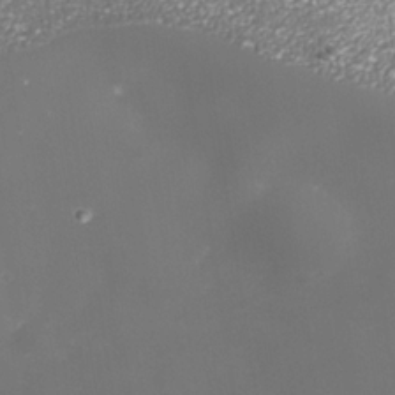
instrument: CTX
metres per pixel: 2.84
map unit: Nhe
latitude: -35.7667
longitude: -91.1781
